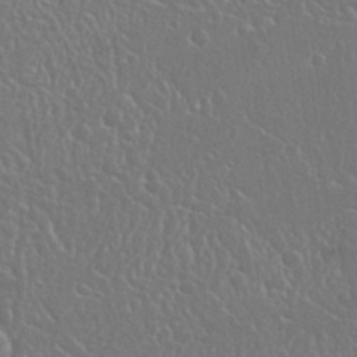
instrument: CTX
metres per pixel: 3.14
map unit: Nhu
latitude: 25.0269
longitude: -59.4049
